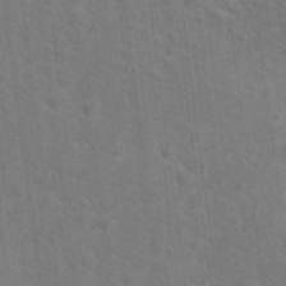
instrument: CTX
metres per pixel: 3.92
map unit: Hto
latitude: 14.9514
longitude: -38.2522
